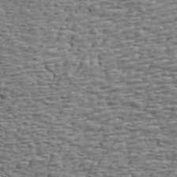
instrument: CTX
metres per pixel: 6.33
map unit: ANa
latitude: 45.4048
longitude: -84.6680
